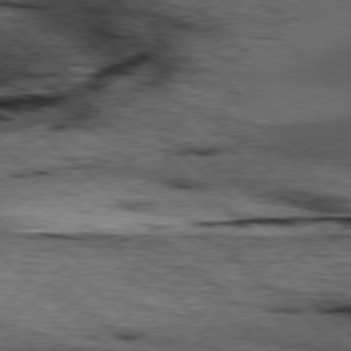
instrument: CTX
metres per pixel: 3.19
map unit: lApd
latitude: 77.0836
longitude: -60.7435
